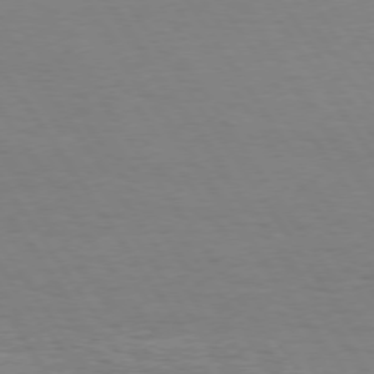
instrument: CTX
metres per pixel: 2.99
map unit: Hpe
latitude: 73.8773
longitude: -130.2712
